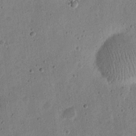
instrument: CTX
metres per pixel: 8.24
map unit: eHh
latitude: 21.4994
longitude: -69.1025
